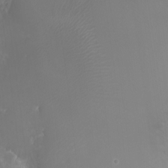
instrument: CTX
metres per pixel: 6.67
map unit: Nhu
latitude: -8.4440
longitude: -84.3656
